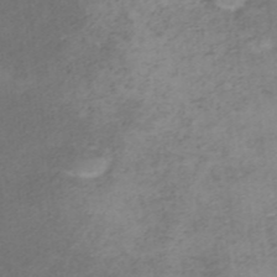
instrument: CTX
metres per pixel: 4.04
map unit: ANa
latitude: 36.4790
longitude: 13.7667
